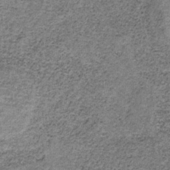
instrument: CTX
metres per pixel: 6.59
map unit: HNb
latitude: -35.5588
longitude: 53.0297
